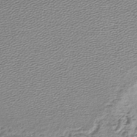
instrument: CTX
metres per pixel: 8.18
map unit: lHb
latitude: -43.7288
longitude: 62.1794
